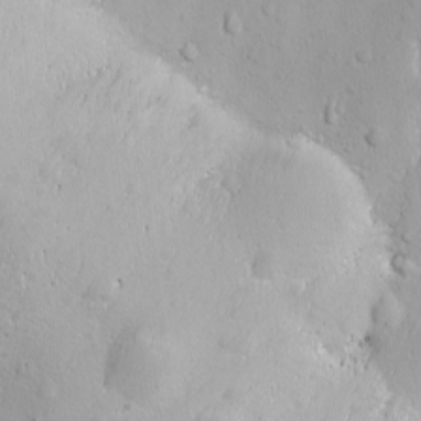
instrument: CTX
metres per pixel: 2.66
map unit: Ave
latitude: -10.8030
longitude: -121.1215
